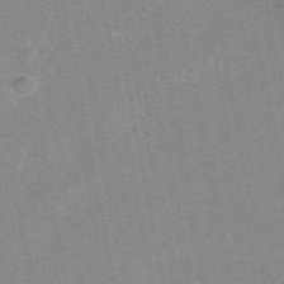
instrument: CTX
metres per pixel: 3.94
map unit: eAb
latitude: 48.4223
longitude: 103.7100
